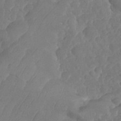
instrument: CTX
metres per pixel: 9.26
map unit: HNhu
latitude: -24.7652
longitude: 50.0850
